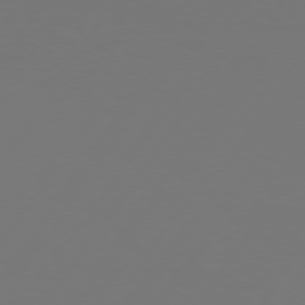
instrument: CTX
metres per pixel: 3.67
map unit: Hpe
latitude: 74.7057
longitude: -130.6302
